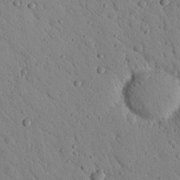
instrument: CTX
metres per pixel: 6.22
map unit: Nhu
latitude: 22.8947
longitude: -76.3278
